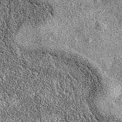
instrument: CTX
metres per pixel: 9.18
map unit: eAb
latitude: 36.8380
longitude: 111.3888
